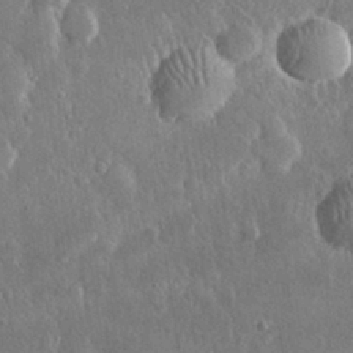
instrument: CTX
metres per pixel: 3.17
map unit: lHvf
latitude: 30.4034
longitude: -92.8947
